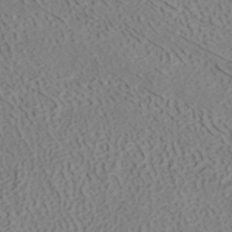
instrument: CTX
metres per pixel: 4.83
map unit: ANa
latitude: 40.6112
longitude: 33.8612
